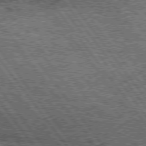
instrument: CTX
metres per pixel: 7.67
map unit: Hpe
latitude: 75.3104
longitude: -156.0633
